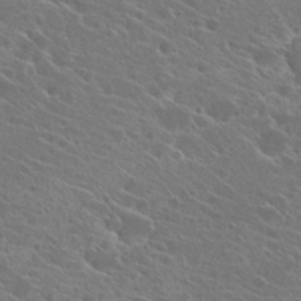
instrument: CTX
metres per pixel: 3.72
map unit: Hto
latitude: 23.7072
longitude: -39.4804
